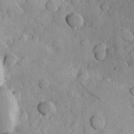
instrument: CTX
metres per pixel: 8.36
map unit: Hve
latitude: 23.7450
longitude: 148.1039
